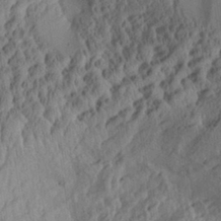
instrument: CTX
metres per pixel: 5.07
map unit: Aa
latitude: 30.7813
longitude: -133.2348
